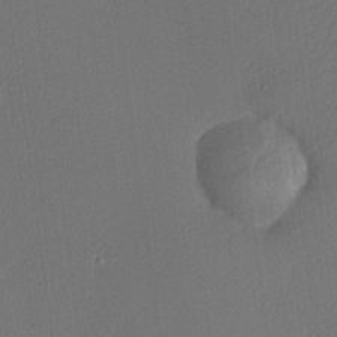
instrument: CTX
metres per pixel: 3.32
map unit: lHvf
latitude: 24.9324
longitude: 140.6896
